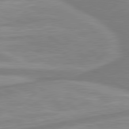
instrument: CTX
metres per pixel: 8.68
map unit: lApd
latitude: 80.4412
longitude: -172.4978
